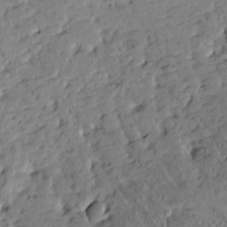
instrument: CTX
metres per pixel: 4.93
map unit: Htu
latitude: -1.5211
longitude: 175.9745
